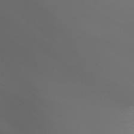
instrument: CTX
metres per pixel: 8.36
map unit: Nhu
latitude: -5.6155
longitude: -88.9892
